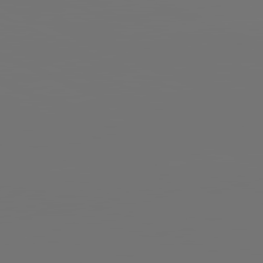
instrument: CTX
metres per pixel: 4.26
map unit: lApd
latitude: 81.6505
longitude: -152.4034
